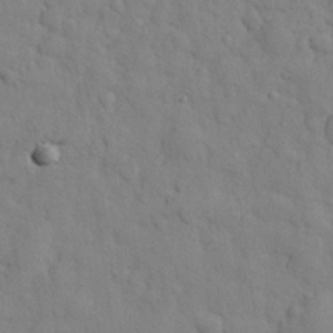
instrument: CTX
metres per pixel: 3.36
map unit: eHh
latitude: 27.3860
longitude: -75.7072
